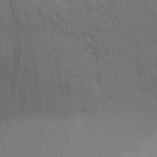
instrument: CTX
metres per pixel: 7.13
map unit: Aa
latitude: 31.5560
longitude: -139.7450
